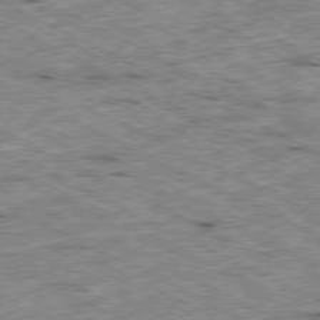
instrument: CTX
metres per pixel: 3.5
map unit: Ap
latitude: -79.5588
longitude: -67.5371
